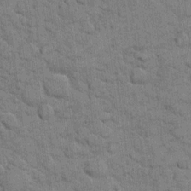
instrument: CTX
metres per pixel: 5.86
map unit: eHh
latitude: 11.1025
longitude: -65.3293
